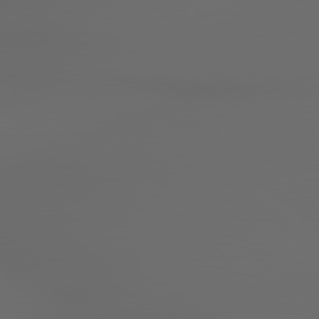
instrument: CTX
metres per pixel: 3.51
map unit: lApd
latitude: 79.2159
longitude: -138.7624
